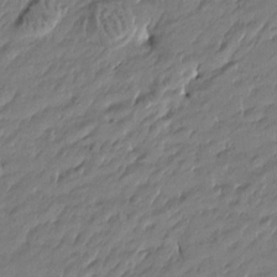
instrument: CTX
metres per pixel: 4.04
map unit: Htu
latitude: -5.5588
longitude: 177.2565
